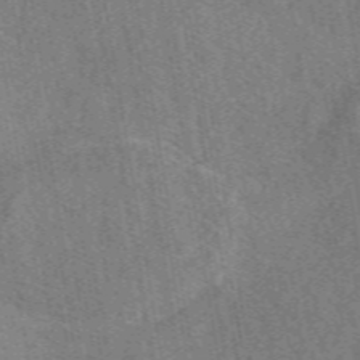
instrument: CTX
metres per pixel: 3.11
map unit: eAb
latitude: 50.1011
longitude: 116.0283
